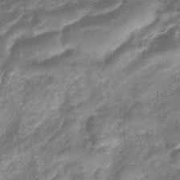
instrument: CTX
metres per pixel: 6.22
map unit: eHb
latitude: -40.4251
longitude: 78.8030
